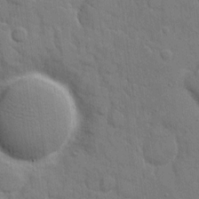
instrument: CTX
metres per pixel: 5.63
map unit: eHh
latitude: 8.7624
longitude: -67.8583
